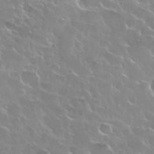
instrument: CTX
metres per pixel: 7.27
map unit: Nhu
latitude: 28.4223
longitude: -61.1781
